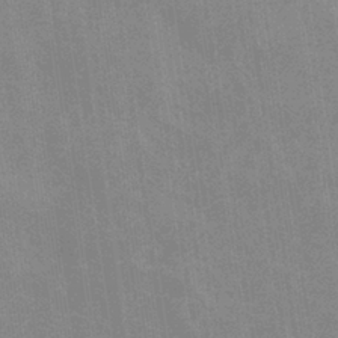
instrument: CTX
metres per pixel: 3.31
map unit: eHb
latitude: -36.4818
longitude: 76.3873
